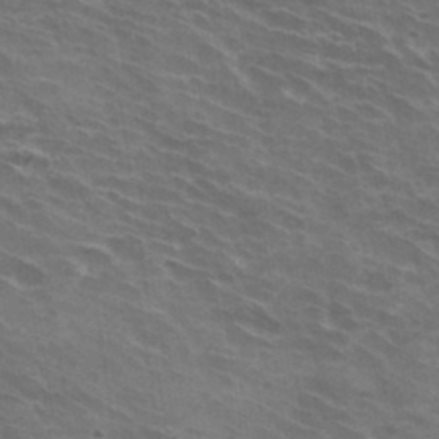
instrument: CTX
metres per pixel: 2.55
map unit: Hto
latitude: 33.1781
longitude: -42.9514
